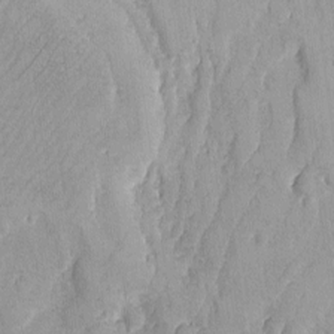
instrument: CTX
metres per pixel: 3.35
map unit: Ave
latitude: -7.4643
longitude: -118.6679
